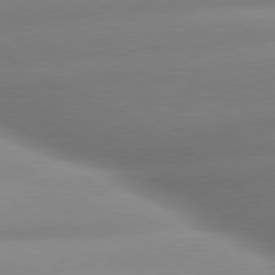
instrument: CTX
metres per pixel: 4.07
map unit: lApd
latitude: 80.1200
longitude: -157.8961
